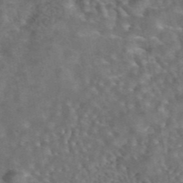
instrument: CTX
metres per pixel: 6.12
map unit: eAb
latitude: 43.9906
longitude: 108.5007
